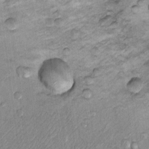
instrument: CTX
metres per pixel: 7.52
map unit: Ht
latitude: 9.1592
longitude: -36.3656
